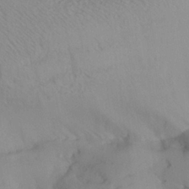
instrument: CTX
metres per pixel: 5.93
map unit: Aa
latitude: 28.1578
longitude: -134.0444
